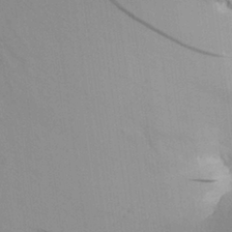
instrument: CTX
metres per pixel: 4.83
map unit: Aa
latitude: 26.1578
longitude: -142.7057
